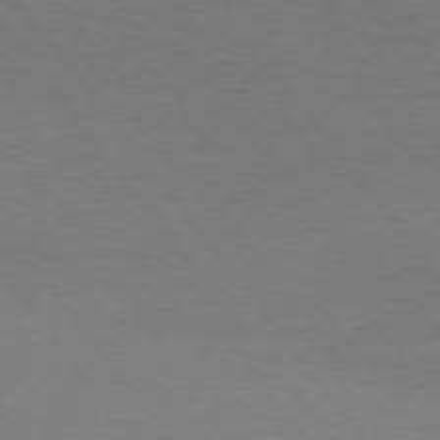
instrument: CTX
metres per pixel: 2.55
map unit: Hpe
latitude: 75.1214
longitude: -131.0459
